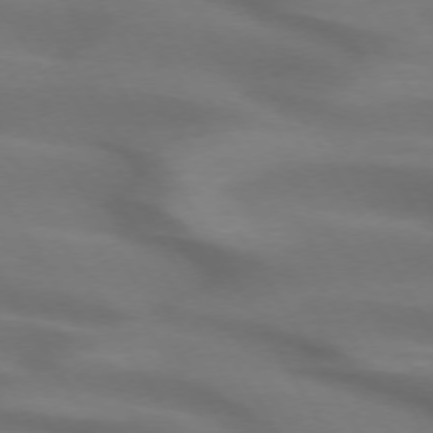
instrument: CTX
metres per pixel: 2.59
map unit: lApd
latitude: 72.5546
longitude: -50.0633
